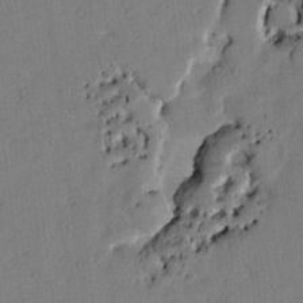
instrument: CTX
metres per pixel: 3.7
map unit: Htu
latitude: 2.8947
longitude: 179.1053
